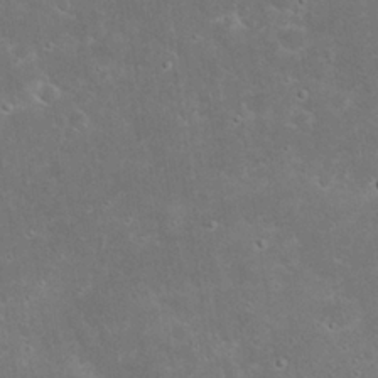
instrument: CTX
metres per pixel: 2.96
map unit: Nhu
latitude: 23.5560
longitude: -71.5938
